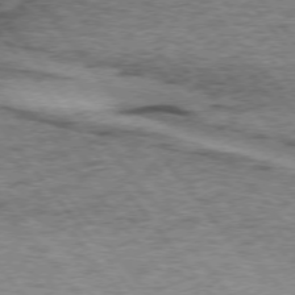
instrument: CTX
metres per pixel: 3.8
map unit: lApd
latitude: 73.9906
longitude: -76.9513
